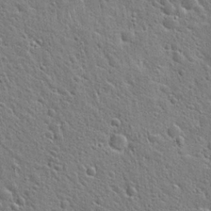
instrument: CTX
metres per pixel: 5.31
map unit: Hto
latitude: 22.2333
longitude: -50.9891
